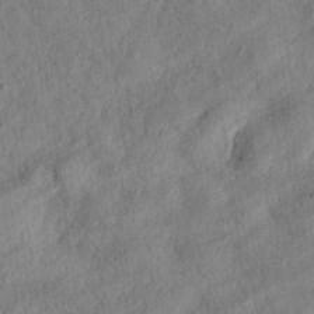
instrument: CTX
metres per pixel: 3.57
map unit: eHh
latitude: 24.3845
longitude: -79.6883
